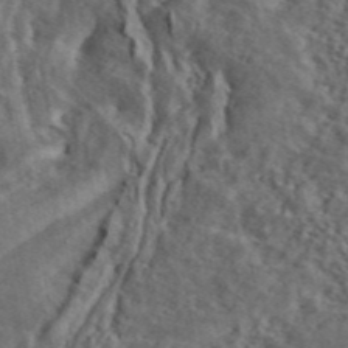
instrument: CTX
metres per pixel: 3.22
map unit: ANa
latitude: 44.9513
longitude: 47.3131
